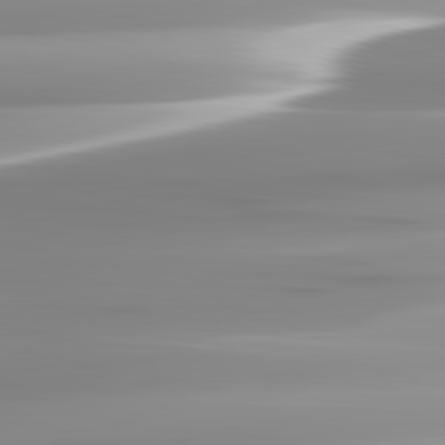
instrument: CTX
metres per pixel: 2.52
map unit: lApd
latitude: 82.7624
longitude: -137.9717
